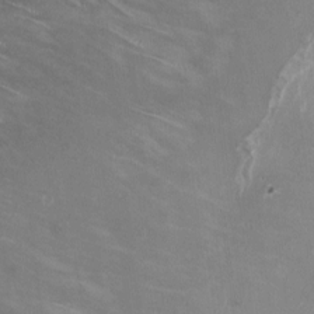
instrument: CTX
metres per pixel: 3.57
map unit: HNhu
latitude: -0.0661
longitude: -3.7449
